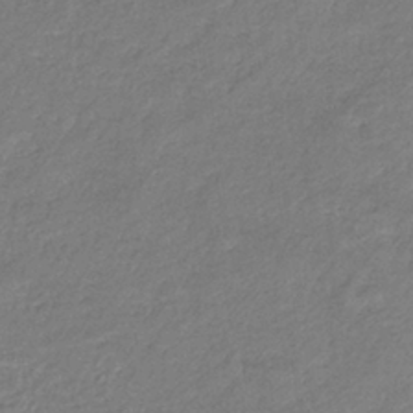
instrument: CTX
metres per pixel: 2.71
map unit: eHb
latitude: -38.2740
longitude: 81.2376
